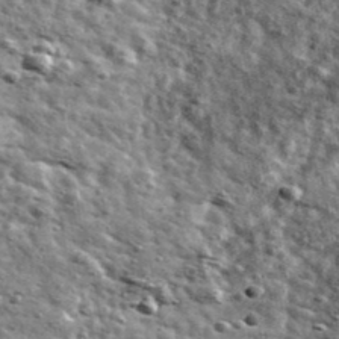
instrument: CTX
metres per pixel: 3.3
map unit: Ave
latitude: 41.7072
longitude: -107.9528
